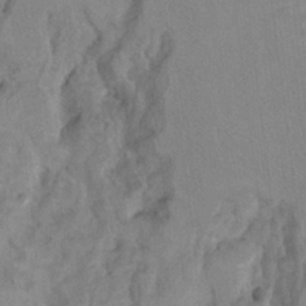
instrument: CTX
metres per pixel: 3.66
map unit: Hto
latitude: 7.1025
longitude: -34.4790
